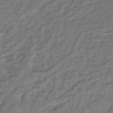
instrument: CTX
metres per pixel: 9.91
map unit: lHb
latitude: -40.8786
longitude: 75.2376
